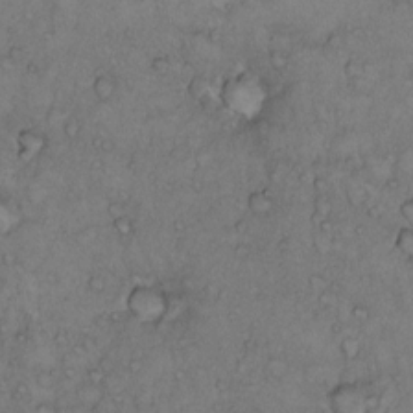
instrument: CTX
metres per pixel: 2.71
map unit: Hto
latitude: 10.1956
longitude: -58.1578
